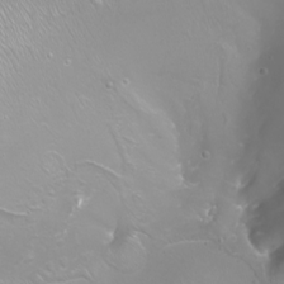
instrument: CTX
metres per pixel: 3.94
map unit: Nhu
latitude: -8.2172
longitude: -93.0647
